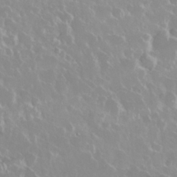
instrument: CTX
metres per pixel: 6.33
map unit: Nhu
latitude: 28.7246
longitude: -61.4426
